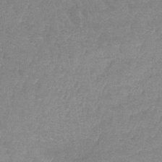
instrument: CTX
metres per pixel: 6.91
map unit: lHb
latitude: -41.3132
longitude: 66.6329
